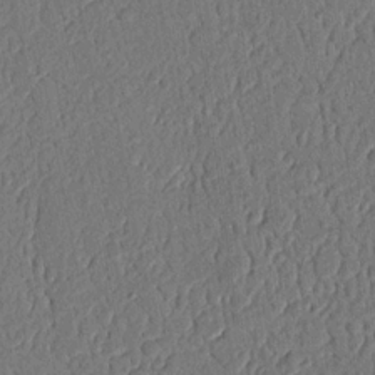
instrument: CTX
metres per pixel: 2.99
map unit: Nhu
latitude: 20.3279
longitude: -78.4601
